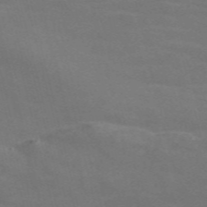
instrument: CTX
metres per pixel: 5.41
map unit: Nve
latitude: -58.7652
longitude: 63.4832
